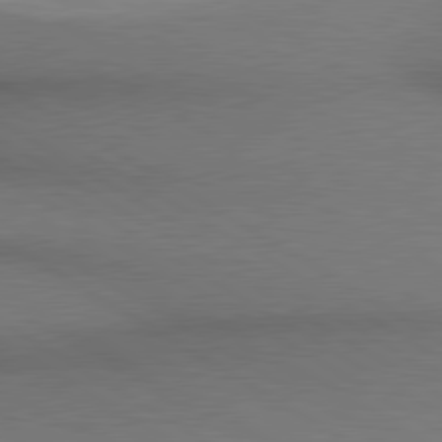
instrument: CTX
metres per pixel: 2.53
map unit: lApd
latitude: 80.3845
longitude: 136.6707
